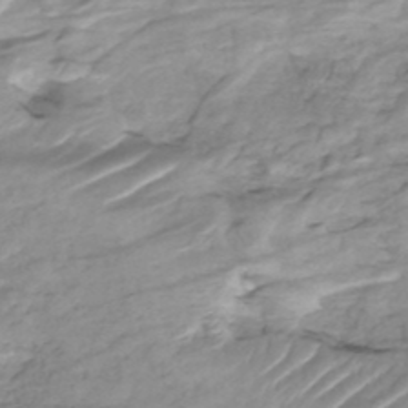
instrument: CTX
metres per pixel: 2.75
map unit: HNhu
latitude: -48.4629
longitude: 28.6896
